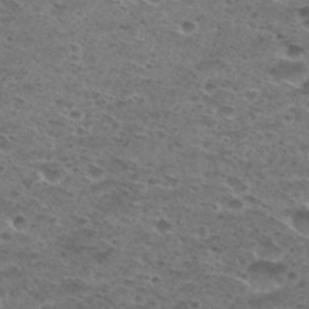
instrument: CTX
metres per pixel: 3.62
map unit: Hto
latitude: 29.8961
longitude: -48.4223
